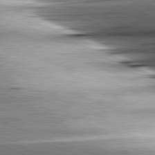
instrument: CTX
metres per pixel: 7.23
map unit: lApd
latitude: 81.6883
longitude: -151.5182
